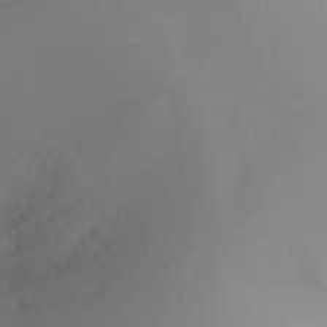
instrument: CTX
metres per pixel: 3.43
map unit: Ht
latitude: -17.5399
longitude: -46.6680
